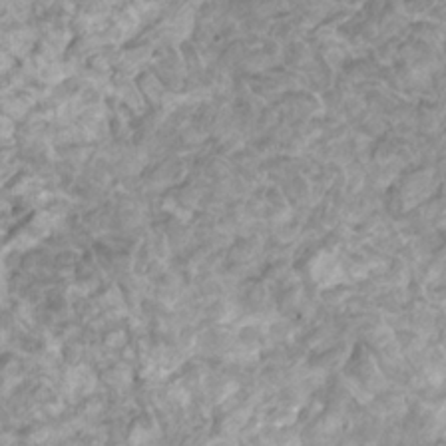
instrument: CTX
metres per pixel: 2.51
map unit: HNhu
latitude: 3.6127
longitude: -2.8569
